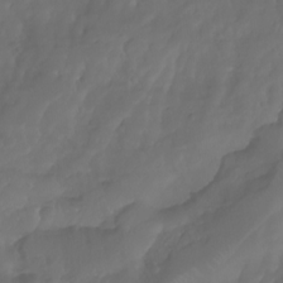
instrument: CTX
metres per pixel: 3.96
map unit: Aa
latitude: -10.9164
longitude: -68.5923
